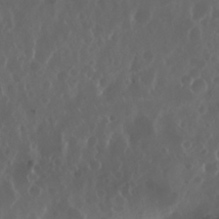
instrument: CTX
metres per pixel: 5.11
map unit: Nhu
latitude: 30.0255
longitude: -59.6505
